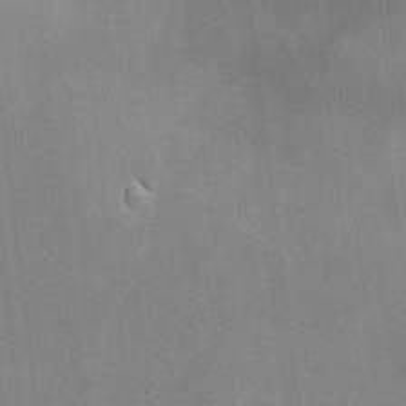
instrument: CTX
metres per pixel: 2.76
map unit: lHvf
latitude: -9.0675
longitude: -100.9703
